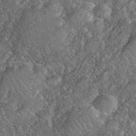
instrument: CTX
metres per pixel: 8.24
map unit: eHh
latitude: 40.2711
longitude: -57.8583
